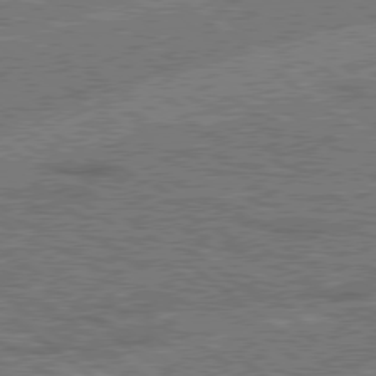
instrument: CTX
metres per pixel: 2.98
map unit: Hpe
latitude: 78.4223
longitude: -158.9514
